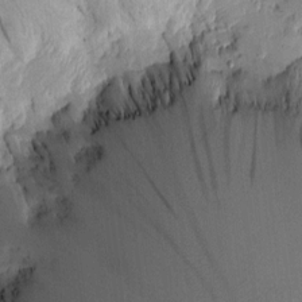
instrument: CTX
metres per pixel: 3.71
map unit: Htu
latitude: -2.2361
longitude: 175.9745
